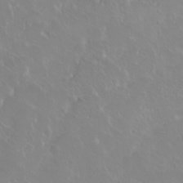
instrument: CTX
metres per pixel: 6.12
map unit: eHh
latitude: 1.2159
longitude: -54.8758
